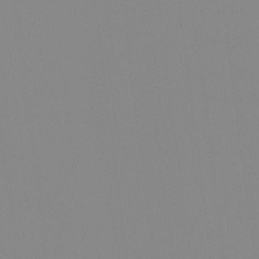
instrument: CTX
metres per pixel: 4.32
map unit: Hto
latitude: -8.2361
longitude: -49.5938
